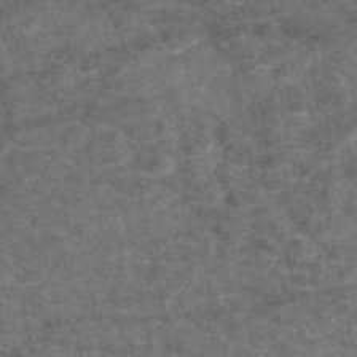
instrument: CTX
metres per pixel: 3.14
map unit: eAb
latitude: 47.4994
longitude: 108.3117
